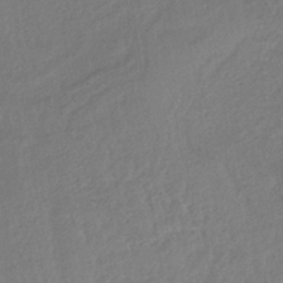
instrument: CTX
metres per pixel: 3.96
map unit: lHb
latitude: -40.6896
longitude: 72.9353
